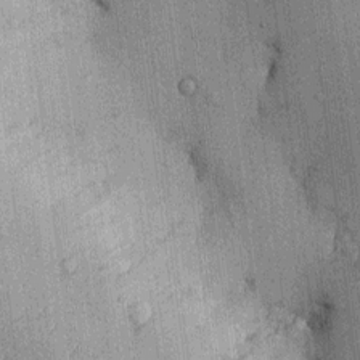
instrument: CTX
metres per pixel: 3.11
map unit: Ht
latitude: -3.3698
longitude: -13.0270
